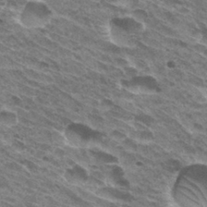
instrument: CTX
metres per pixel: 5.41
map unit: Hto
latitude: 31.5749
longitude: -43.4427
